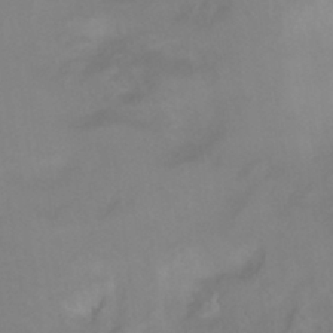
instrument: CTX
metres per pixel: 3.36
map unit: Ht
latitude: 5.9339
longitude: -29.7827
